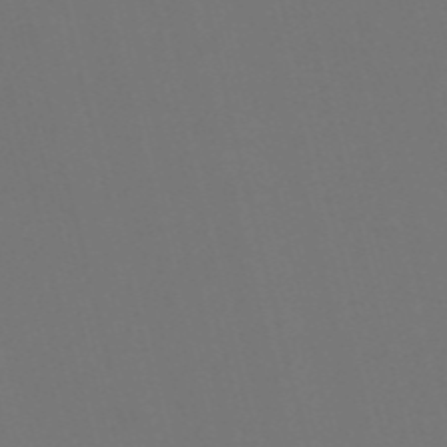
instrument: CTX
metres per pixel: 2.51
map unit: Nve
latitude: -57.4265
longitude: 52.1794
